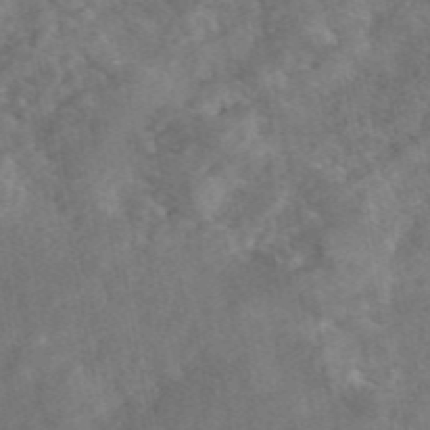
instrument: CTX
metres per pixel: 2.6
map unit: eAb
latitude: 46.6869
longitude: 127.7099
